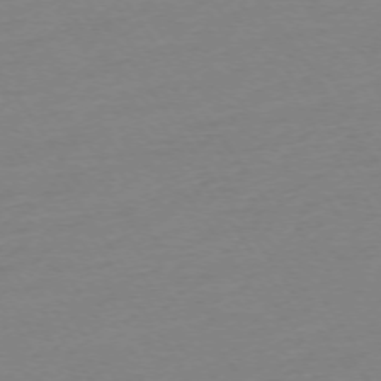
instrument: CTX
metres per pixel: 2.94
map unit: Ap
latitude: -74.1228
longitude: -81.1970
